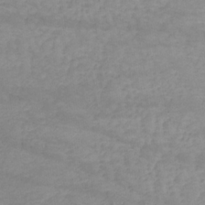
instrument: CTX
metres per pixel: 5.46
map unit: lHb
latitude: -33.8423
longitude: 70.5574
